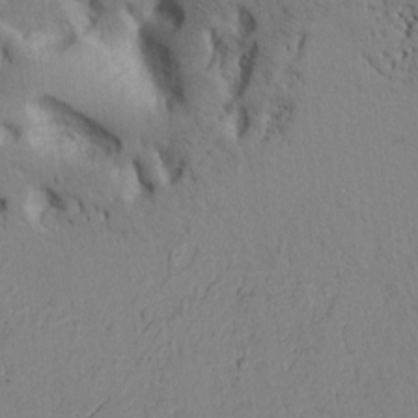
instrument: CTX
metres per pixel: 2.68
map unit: Htu
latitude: -0.4629
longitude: 170.9731
